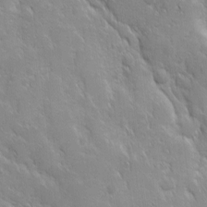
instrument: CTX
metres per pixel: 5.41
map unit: Ave
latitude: 9.8017
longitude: -104.0255
